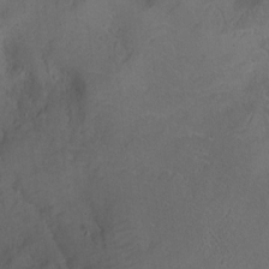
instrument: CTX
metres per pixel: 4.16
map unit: Ht
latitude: 0.2144
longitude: -45.1214
